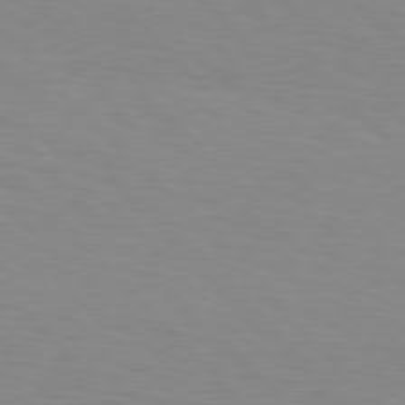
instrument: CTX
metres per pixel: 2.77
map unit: Hpe
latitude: 77.1970
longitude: -160.0822
